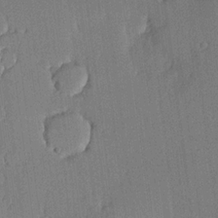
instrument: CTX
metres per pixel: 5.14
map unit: lHvf
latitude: 20.3279
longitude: 144.6708
